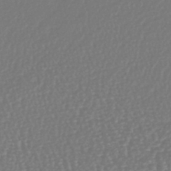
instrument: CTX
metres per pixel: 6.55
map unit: lHb
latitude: -45.2187
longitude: 78.3495
